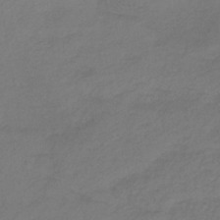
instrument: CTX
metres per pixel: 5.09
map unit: lHb
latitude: -38.2362
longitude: 70.8030
